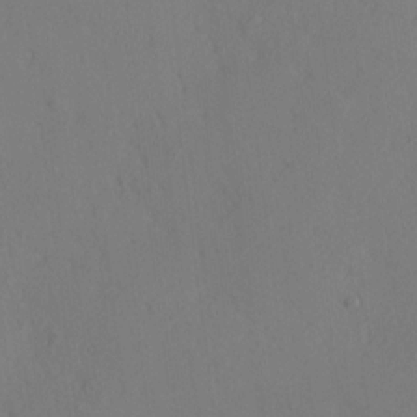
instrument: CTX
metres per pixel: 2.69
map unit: HNhu
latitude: 10.5168
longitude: 23.5588
